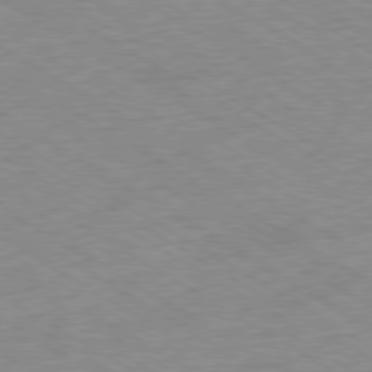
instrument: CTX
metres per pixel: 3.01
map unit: Ap
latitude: -80.1795
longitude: -81.7450
